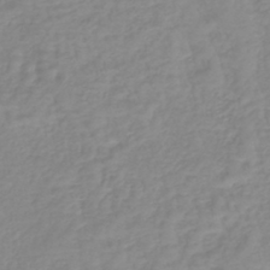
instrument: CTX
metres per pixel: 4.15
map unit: lHb
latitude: -40.1039
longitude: 72.1983
